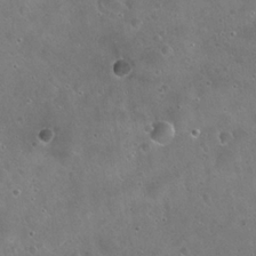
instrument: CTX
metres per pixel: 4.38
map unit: Hto
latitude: 21.5938
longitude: -54.4223
